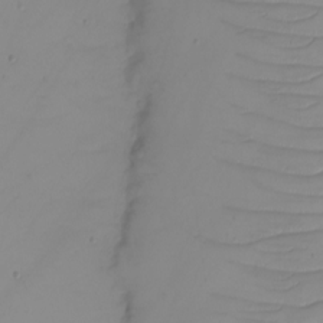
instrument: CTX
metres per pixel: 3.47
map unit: eHh
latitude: -6.3306
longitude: -80.0444
